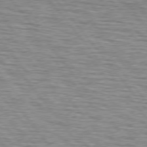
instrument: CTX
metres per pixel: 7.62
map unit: lApd
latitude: 75.4993
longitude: -76.2333
